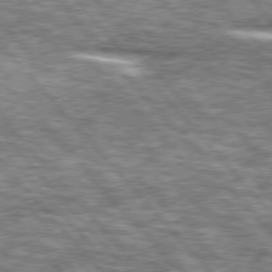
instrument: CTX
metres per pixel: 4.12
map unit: lApd
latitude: 76.4601
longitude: -82.4412
